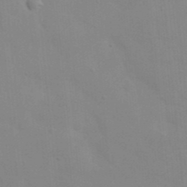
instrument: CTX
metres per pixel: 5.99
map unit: eHh
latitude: 20.3656
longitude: -64.1011
